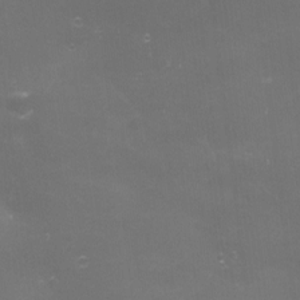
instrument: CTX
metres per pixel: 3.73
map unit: eHh
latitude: -4.9163
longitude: 19.2943
